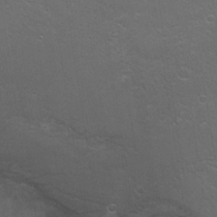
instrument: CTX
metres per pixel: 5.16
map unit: Hto
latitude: 19.2159
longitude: -41.6504
